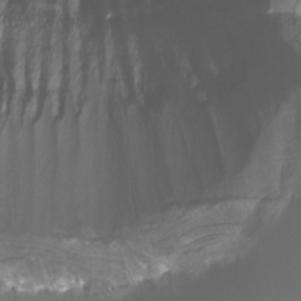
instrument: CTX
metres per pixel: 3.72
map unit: Htu
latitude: -12.6896
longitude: -71.6127
